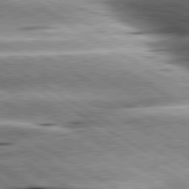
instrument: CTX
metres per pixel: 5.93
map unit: lApd
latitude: 80.2522
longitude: -142.7246
